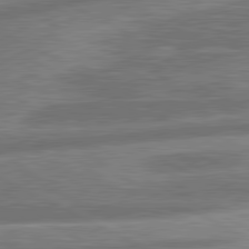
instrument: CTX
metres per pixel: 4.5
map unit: lApd
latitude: 81.0080
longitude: -167.3481
